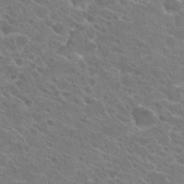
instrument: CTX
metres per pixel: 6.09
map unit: Hto
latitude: 22.5735
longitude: -38.9136
